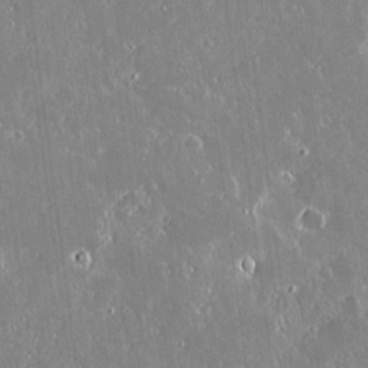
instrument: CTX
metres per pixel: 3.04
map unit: lAvf
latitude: 14.7247
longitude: -129.2537
